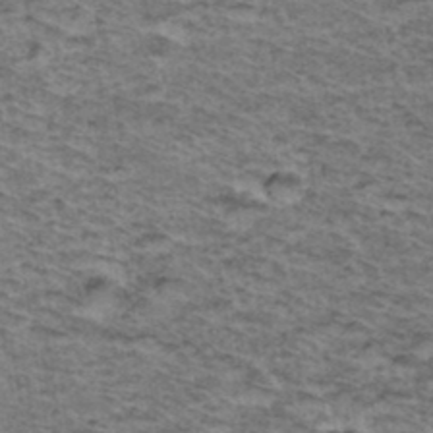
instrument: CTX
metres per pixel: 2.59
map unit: Hto
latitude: 37.2348
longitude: -46.5168
